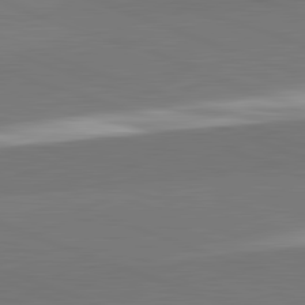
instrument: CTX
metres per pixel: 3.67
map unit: lApd
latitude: 82.3089
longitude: 149.8801
